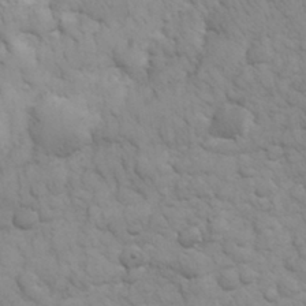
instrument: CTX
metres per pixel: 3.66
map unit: eHh
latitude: 31.9717
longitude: -67.7638
